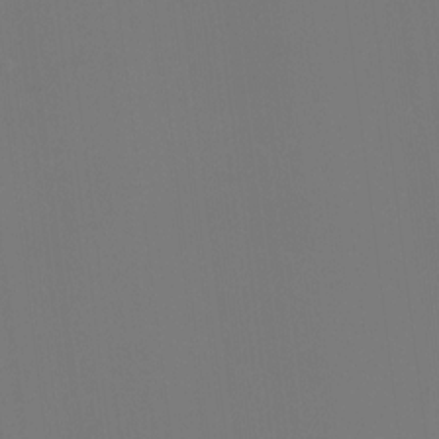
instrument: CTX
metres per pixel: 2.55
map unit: HNhu
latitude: 10.2901
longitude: 11.5210
